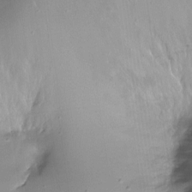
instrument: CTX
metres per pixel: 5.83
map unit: Ht
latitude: -11.9367
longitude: -45.6694
